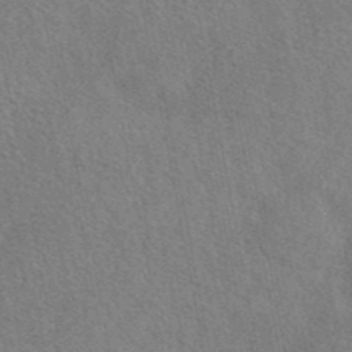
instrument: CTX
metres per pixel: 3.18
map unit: eAb
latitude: 45.4048
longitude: 113.0298
